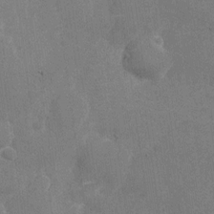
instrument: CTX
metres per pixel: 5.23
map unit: Nhu
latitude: -27.6532
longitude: -78.5168
